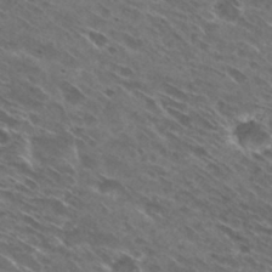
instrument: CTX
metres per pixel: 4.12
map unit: Hto
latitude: 29.4237
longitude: -44.3278
